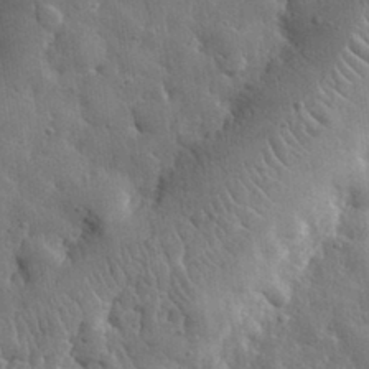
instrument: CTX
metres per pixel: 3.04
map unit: eHh
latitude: 32.5357
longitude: -79.2915
